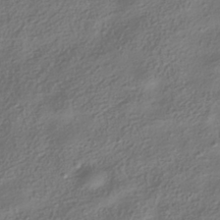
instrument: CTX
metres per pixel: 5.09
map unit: HNhu
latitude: -40.1417
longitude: 101.5966
